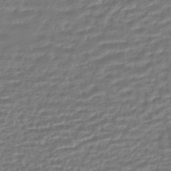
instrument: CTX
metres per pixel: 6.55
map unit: HNhu
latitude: -45.5966
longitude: 100.0094
